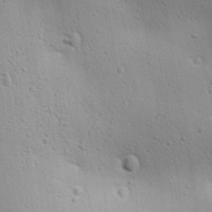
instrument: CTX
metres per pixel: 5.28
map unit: lAa
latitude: 18.2144
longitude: -138.5924
